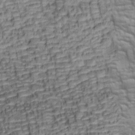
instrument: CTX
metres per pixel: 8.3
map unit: lAa
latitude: 6.7435
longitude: -115.6882
